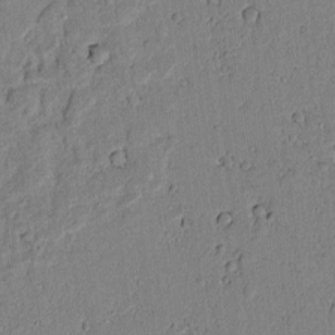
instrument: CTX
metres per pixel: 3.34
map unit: lAvf
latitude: 6.3089
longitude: 168.4062
